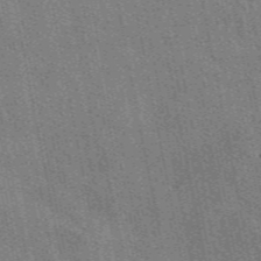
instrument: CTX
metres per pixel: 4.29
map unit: eAb
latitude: 49.2726
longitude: 116.5195
